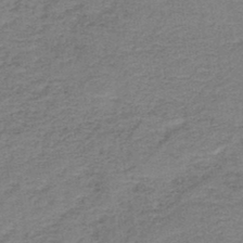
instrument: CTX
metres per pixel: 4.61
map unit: HNb
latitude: -44.1984
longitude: 49.8423
